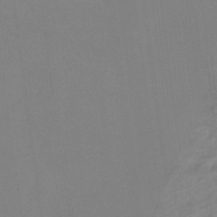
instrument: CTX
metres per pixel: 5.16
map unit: eHb
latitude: -38.0850
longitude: 75.4644
